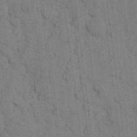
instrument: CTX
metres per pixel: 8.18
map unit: eHh
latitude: 9.8017
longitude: -66.2144
